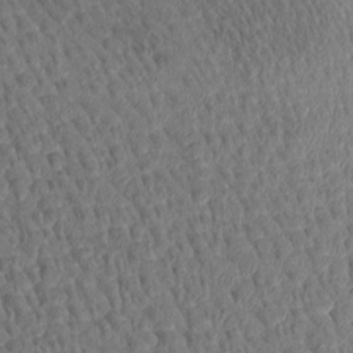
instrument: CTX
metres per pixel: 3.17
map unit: Htu
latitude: -2.4062
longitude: -179.9339
